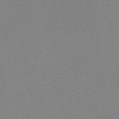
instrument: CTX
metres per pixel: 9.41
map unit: HNb
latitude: -34.2739
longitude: 52.8785
